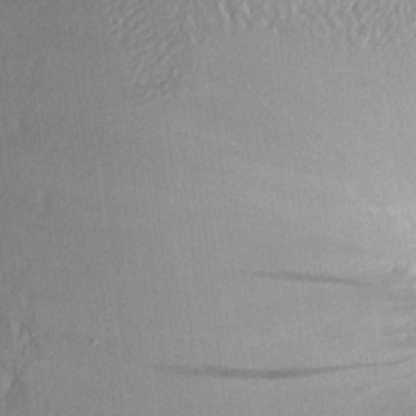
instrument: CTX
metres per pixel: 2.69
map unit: Aa
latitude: 17.1592
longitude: -148.3278
